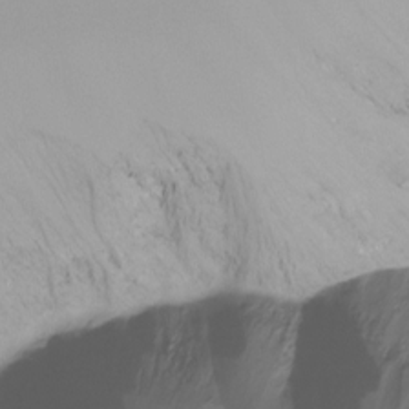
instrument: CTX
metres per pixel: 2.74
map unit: Ht
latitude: -16.0094
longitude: -44.7813
